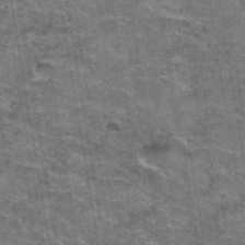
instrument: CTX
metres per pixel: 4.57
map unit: Hto
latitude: 39.4615
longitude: -42.1200
